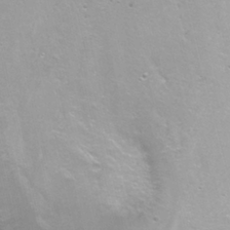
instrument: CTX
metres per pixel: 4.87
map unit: Nhu
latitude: -6.1605
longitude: -48.6302
